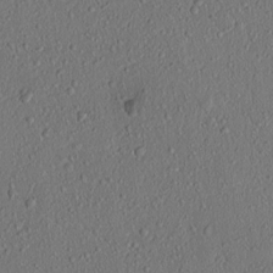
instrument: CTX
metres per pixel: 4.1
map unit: lAvf
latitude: 7.9717
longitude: 168.1794
